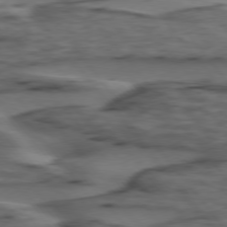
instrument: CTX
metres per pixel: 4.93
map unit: lApd
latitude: 75.9528
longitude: -70.9891
